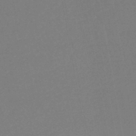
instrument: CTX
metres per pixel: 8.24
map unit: lHb
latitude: -46.4440
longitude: 69.0486
